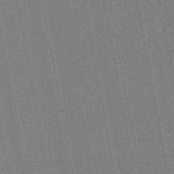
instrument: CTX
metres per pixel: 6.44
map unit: lHb
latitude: -46.8975
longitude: 70.6141
